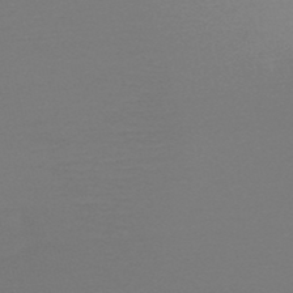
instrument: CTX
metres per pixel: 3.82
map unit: HNb
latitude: -50.0472
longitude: -43.1403
